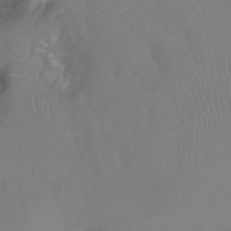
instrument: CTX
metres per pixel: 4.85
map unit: Nhu
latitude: -11.1242
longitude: -21.6694
